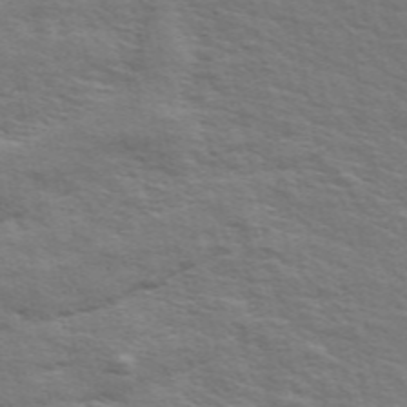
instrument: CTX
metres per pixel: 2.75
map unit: ANa
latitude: 49.4426
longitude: -75.0458
